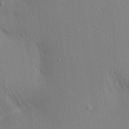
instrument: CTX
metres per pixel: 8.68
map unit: Aa
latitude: 17.7639
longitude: -149.1214
